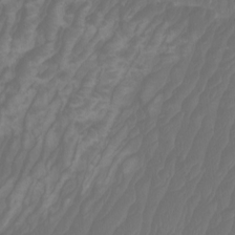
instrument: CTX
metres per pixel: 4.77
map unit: Htu
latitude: -6.1983
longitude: -74.8191
